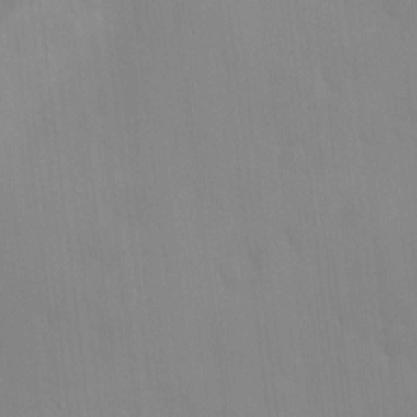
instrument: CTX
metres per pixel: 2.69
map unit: HNhu
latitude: 5.8016
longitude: 1.0676
